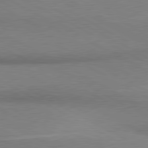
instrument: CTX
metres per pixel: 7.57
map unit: lApd
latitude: 80.5924
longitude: 165.6533
